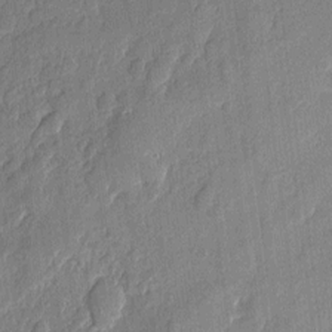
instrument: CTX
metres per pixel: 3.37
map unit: eHh
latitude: 6.4979
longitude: -73.2159
